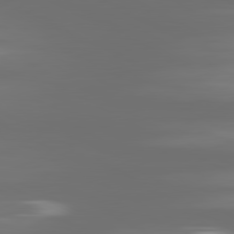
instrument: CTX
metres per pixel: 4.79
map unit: lApd
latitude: 80.9703
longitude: -138.1389
